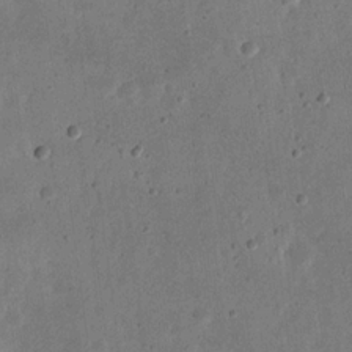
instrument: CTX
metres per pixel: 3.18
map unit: eHh
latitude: 21.4994
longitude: -69.1970
